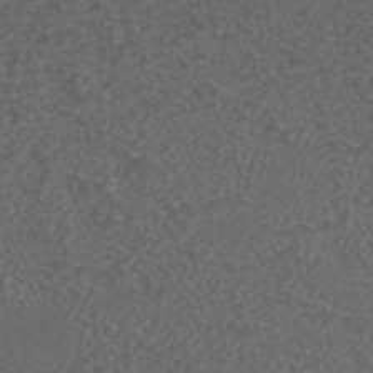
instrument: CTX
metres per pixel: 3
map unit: ANa
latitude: 44.4223
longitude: 24.0850
